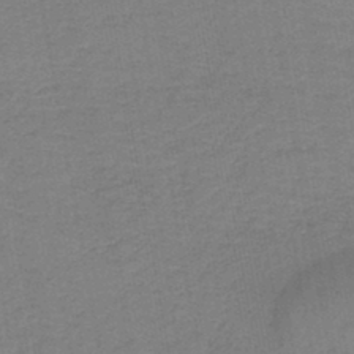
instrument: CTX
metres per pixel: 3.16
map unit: HNb
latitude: -44.8030
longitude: 52.1605
